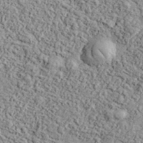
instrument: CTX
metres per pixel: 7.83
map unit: eHh
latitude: 37.5182
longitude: -81.5371
